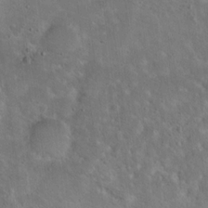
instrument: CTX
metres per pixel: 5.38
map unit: Hto
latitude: 15.6127
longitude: -37.4616
